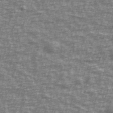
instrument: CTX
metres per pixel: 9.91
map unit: Ave
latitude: 40.1010
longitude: -113.7072
